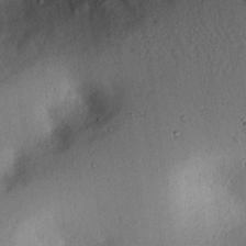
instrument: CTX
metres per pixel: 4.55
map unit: eHh
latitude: 25.6504
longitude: -75.7450
